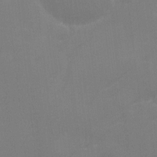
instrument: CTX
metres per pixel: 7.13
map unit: Ave
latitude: 2.3845
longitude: -112.6301
